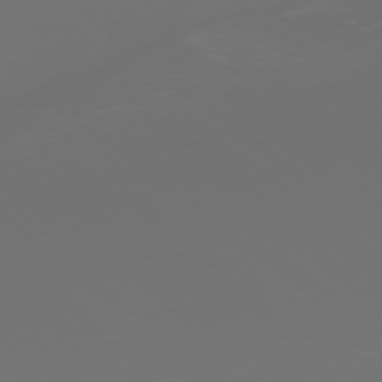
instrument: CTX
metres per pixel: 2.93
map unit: Ap
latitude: -77.4265
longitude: -80.6868
